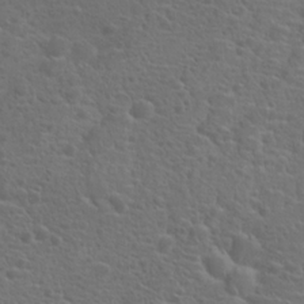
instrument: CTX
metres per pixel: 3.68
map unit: Hto
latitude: 18.6112
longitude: -42.0822
